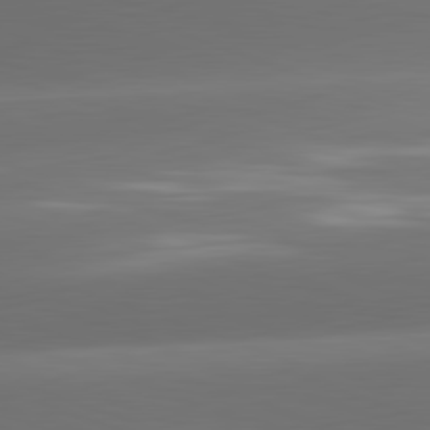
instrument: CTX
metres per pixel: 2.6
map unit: lApd
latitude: 81.9528
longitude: -163.8395
